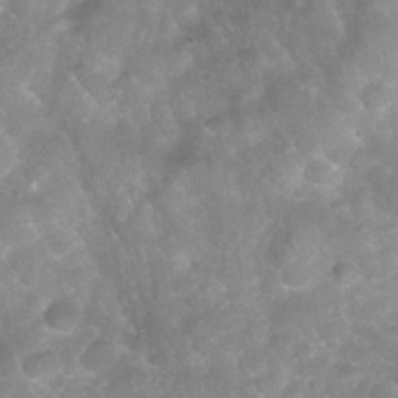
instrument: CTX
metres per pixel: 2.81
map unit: Nhu
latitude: 27.3671
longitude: -63.3104
